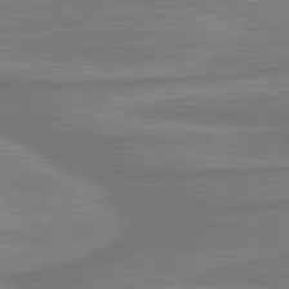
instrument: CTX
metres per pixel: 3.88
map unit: lApd
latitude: 81.0269
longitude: -175.4615
